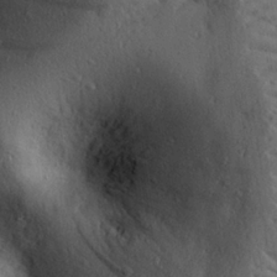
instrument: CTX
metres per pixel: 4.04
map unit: eHh
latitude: 25.3103
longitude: -76.8569
